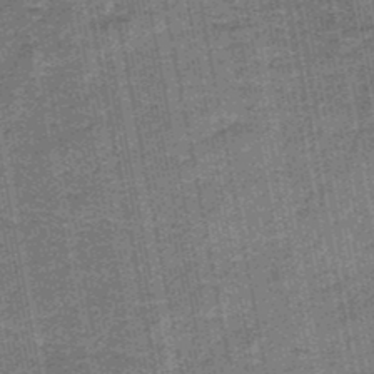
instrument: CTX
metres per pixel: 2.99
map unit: eAb
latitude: -36.0283
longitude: 51.5966
